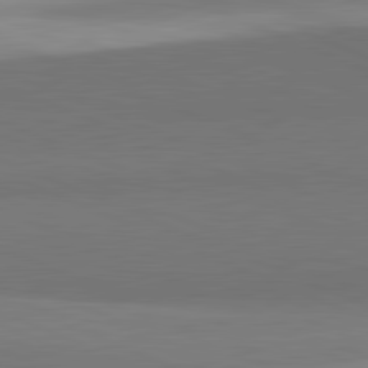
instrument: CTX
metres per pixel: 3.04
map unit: lApd
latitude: 81.9339
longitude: 150.0472
